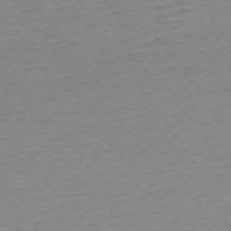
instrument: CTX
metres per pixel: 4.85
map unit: Ap
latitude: -73.8422
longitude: -85.2915
